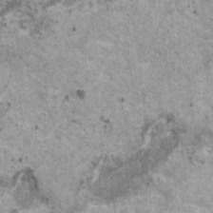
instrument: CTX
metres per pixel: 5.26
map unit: HNhu
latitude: 1.6505
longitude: 4.5007
